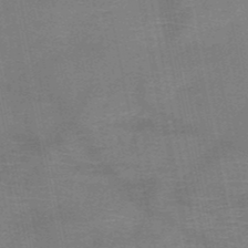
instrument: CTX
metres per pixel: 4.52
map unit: HNb
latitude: -50.5196
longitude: -42.7624
